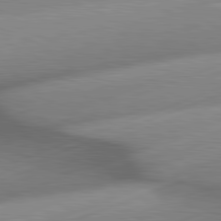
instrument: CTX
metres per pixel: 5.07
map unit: lApd
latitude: 81.2915
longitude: -156.1010
